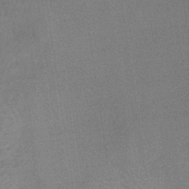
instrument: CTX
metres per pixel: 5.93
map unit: lHb
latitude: -36.2928
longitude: 68.3306
